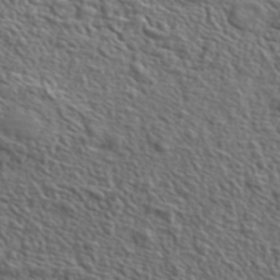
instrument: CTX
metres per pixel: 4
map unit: lHvf
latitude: 42.0444
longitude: -88.4034
